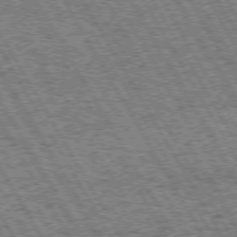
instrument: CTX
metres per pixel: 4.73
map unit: Hpe
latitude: 73.4616
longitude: -125.6127
